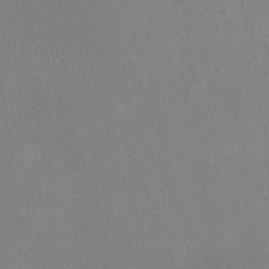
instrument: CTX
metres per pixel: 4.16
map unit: HNhu
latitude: -0.8408
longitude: 0.9353
